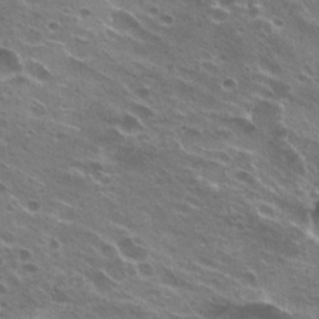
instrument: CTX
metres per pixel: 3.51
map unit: Hto
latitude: 24.5923
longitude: -38.7813
